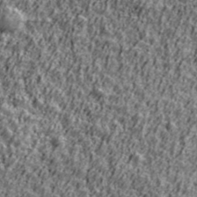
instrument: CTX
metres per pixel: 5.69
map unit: Ave
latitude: 42.1200
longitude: -111.9717
